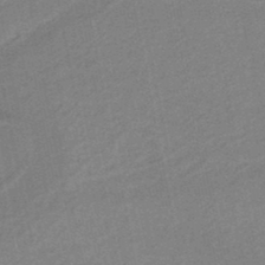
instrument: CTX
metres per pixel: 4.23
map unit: lHb
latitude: -38.8597
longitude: 54.6519
